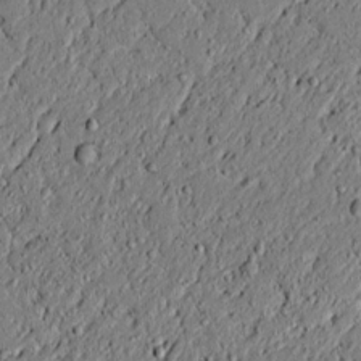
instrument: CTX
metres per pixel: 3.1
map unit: lAvf
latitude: 5.5938
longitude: 167.5021
